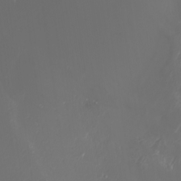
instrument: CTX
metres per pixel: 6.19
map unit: Nhu
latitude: -7.8044
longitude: -83.0269
